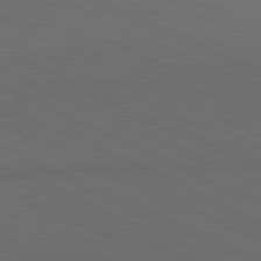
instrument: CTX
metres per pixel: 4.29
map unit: lApd
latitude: 81.3859
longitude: 148.3873
